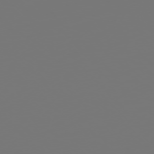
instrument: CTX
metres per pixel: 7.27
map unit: Ap
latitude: -76.5007
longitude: -62.9136
